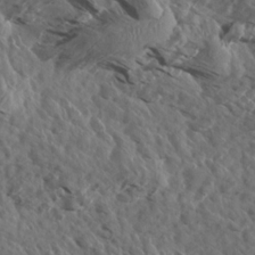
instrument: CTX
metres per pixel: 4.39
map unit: Aa
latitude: 13.4804
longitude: -142.1011
